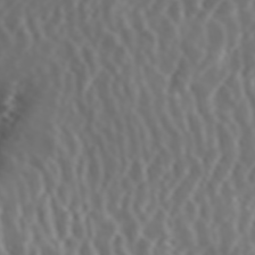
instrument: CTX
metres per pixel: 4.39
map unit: ANa
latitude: 44.4412
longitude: 21.9745
